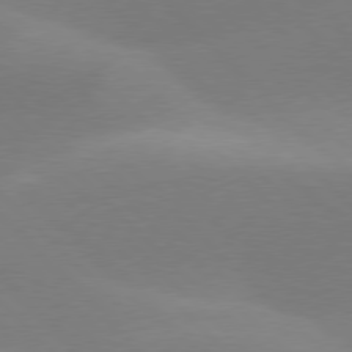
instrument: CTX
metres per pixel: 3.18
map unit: lApd
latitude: 77.7071
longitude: -50.7057
